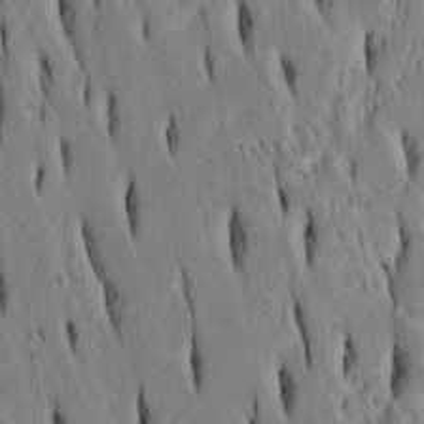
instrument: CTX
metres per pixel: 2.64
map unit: Htu
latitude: -4.7841
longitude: 151.5210
